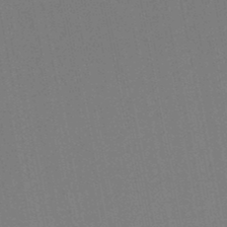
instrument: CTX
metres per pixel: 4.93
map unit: lHb
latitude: -47.1809
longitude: 69.8233
